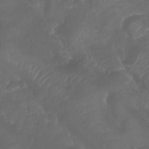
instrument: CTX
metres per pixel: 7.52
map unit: Nhu
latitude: 28.6301
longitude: -56.1010
